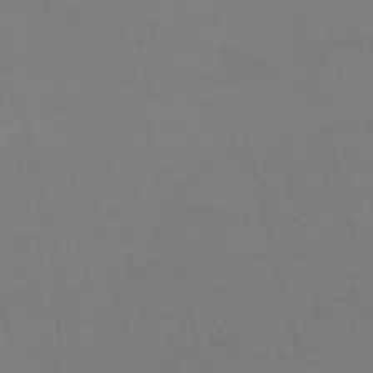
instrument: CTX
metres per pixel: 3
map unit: lHb
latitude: -47.8611
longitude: 61.5210
